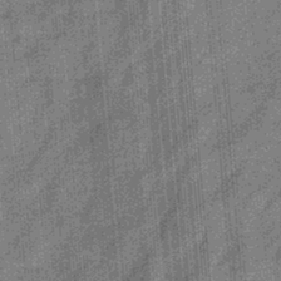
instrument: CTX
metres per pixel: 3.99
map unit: eHb
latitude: -32.9164
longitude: 73.7666
